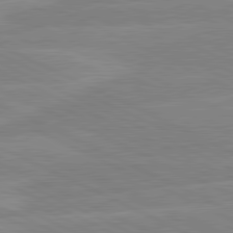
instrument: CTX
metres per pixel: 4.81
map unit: lApd
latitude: 81.2537
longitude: -128.2144
